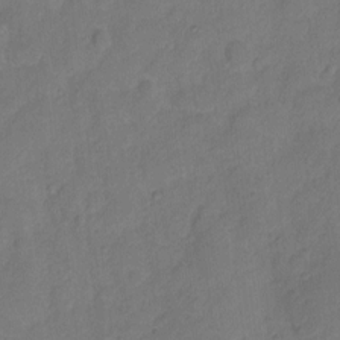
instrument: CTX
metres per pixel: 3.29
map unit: Hto
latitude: 5.5371
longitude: -61.3104
